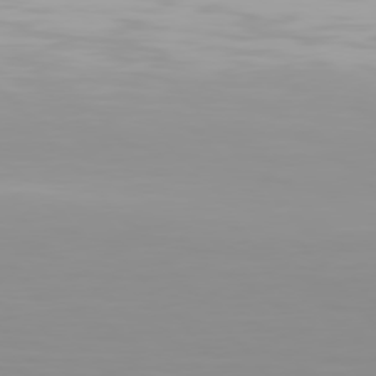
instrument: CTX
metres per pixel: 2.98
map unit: Hpe
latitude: 77.4615
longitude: -166.2144
